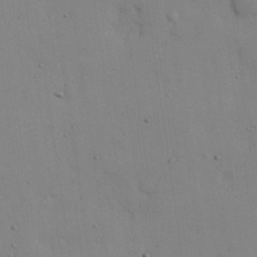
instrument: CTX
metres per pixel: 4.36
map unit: eHh
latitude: 27.3860
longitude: -75.5371
